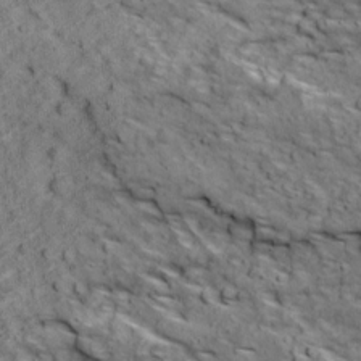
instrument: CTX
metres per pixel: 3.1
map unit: Ave
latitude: 18.5545
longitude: -134.2144
